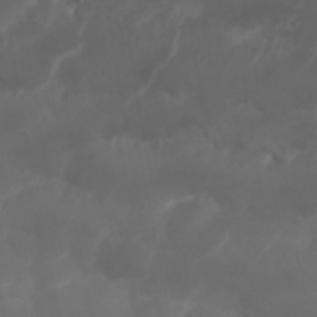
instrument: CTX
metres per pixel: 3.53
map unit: Nhu
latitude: 25.6504
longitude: -62.7436
